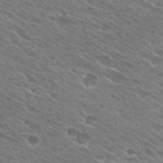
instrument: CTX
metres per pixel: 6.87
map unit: Hto
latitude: 29.1592
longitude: -44.1766
